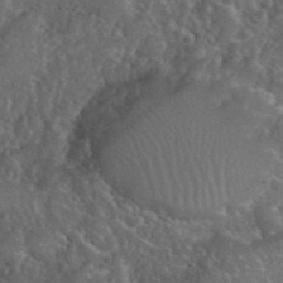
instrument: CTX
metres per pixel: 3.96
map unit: eHh
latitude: 40.3656
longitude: -57.9906
